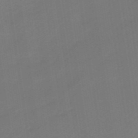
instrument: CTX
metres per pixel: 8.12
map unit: eHb
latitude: -48.5196
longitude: 87.5588
